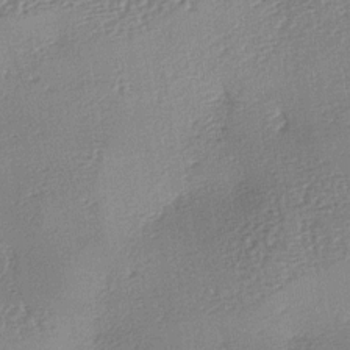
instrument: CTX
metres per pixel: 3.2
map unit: lAa
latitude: -7.4454
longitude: -125.7261
